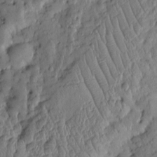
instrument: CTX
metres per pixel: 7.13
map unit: Htu
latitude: -6.1228
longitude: 156.6329
